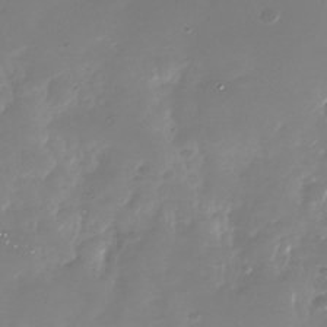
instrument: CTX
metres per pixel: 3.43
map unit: Nhu
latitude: -28.8597
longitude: -69.2915
